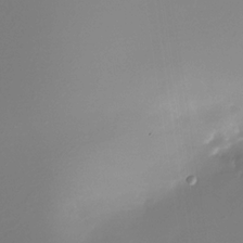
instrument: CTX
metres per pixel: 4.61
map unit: Nhe
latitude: -33.4455
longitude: -116.2145
